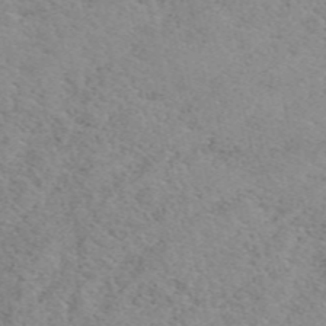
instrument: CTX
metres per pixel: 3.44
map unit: eAb
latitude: 50.1577
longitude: 108.4818
